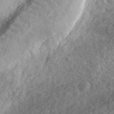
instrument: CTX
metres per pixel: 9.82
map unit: eHh
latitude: 36.4412
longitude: -79.5749
